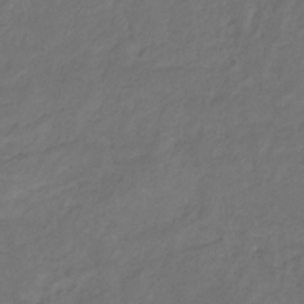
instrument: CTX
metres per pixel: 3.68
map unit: lHb
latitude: -30.9730
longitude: 65.4455
